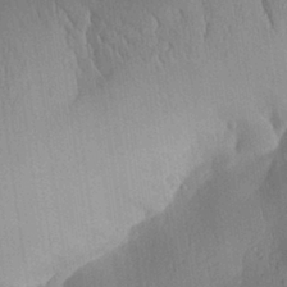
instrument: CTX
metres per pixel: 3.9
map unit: Aa
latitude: 29.5938
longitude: -144.2711
